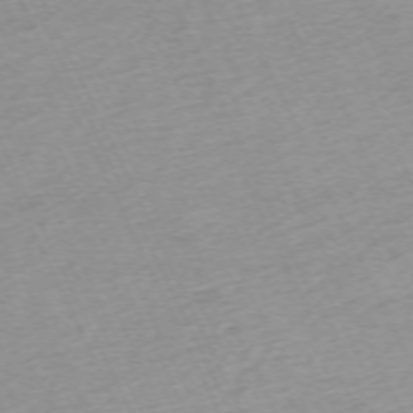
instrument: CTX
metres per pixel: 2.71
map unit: Hpe
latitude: -70.4251
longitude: 14.9542
